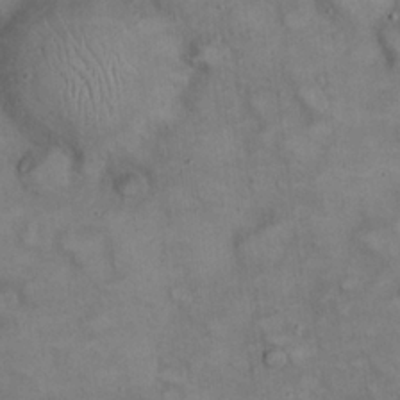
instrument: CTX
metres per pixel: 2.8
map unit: eHh
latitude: 22.1389
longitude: -60.0633
